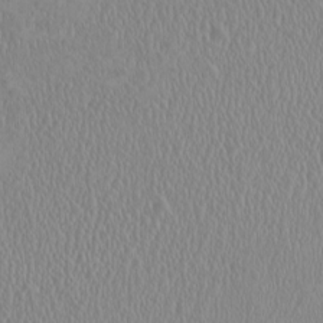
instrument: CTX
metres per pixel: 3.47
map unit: HNhu
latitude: -0.7464
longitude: 1.4644
